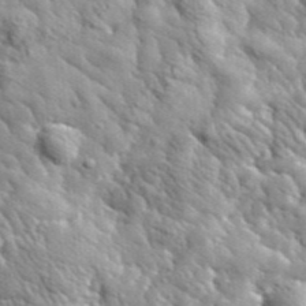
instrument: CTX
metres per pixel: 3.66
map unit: lHvf
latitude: 36.5924
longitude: -87.0836
